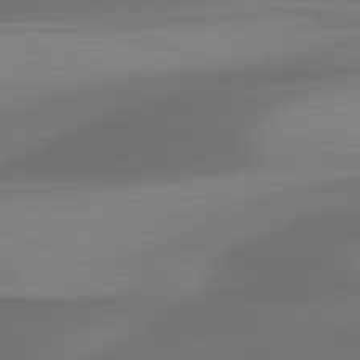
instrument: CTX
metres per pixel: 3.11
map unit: lApd
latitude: 79.8395
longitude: -87.4804
